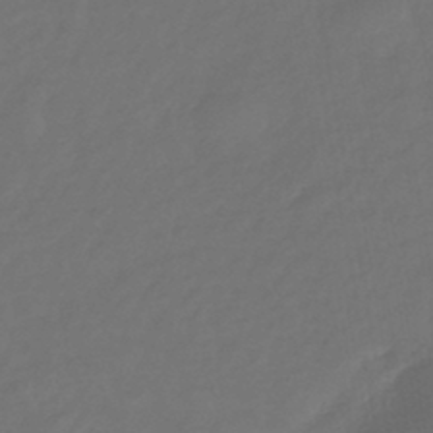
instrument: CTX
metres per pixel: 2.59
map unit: eHb
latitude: -43.5588
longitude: 86.8408
